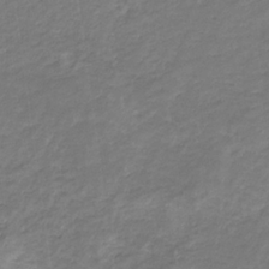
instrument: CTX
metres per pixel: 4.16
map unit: eHb
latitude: -31.7855
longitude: 67.4643
